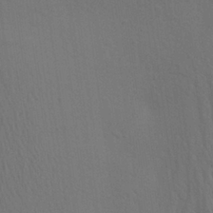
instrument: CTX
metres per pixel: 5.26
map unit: Aa
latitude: 26.7624
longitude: -145.6127
